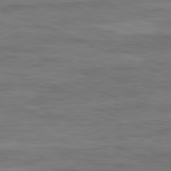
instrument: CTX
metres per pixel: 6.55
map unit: Ap
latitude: -82.0850
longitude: -74.5546
